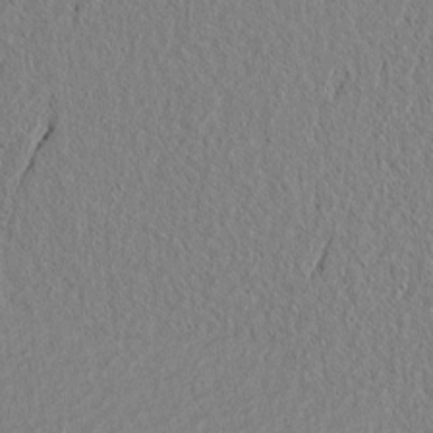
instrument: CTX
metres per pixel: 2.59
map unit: lAvf
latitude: 6.2900
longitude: 167.1620
